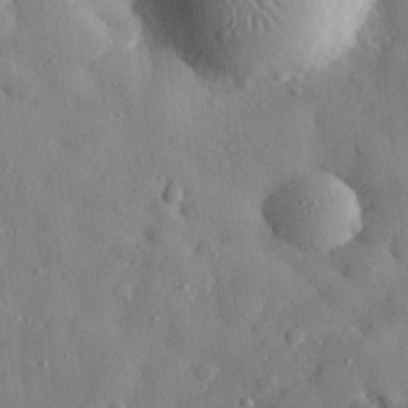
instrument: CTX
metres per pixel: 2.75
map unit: eHh
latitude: 28.7435
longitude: -77.6882
